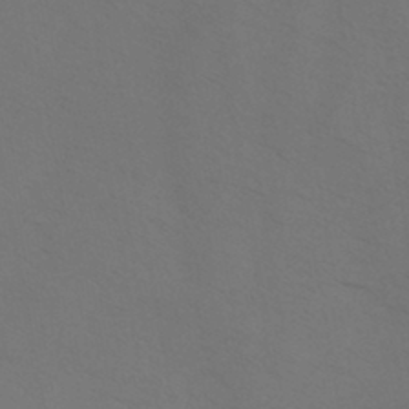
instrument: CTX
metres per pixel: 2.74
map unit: HNb
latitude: -44.2551
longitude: -41.3481
